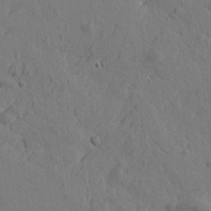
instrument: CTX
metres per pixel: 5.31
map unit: Htu
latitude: -0.5574
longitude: -175.7261
